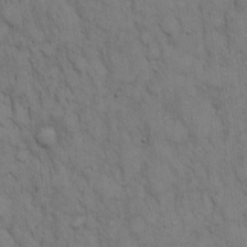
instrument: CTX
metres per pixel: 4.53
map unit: Hto
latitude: 12.8002
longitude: -60.4790
